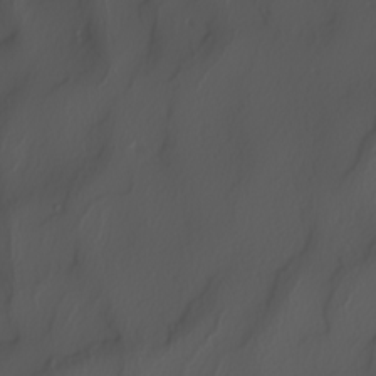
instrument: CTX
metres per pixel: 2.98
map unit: Nhu
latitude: -7.8611
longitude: -95.5182
